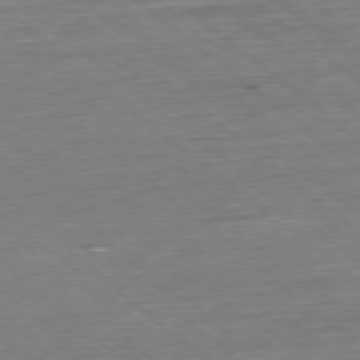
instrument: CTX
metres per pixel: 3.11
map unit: Ap
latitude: -78.2739
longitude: -85.4427
